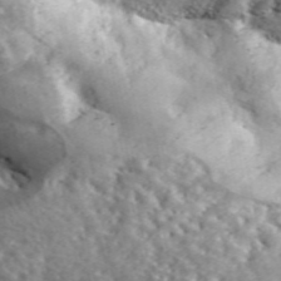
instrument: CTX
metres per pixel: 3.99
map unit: lHvf
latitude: 41.8583
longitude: -89.5749
